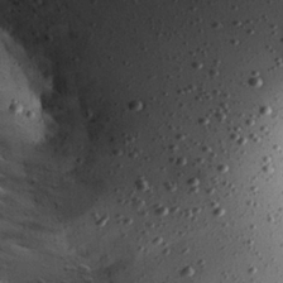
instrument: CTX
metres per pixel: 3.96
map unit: Hve
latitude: 26.1578
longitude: -93.7638
